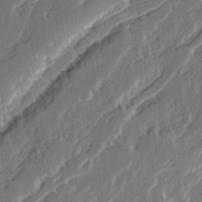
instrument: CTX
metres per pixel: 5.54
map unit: Ave
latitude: 14.5357
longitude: -137.1403
